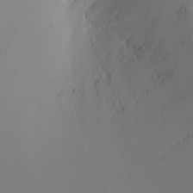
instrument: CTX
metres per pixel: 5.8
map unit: Nhu
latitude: -4.9730
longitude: -91.4804
